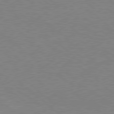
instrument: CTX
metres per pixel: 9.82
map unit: Hpe
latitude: 78.2712
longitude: -123.3860
